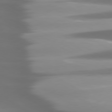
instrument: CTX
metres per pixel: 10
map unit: lApd
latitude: 80.1767
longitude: -139.3104
